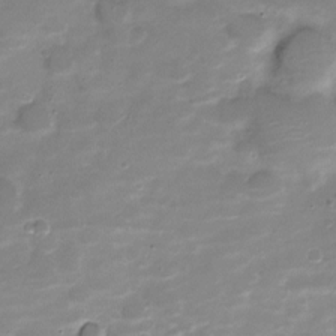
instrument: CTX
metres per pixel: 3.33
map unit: Nve
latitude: -20.9163
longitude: 104.7085
